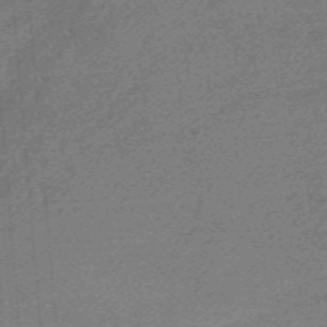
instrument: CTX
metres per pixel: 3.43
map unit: HNb
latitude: -55.1431
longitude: -45.8772
